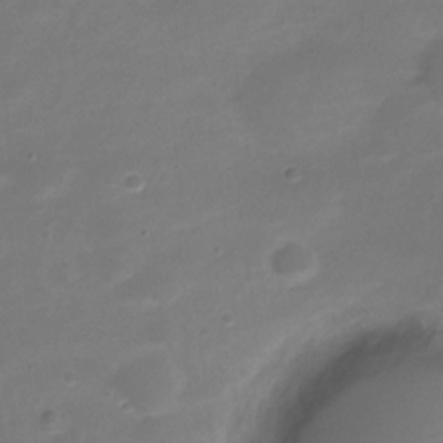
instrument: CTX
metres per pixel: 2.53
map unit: Nve
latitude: -21.2187
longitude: 104.8597
